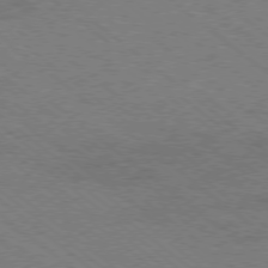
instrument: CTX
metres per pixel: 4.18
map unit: Hpe
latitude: -78.7463
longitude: -15.4616
